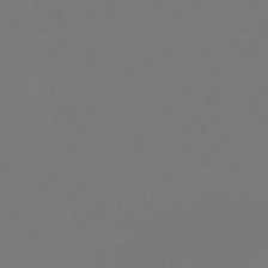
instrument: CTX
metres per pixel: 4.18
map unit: eHb
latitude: -50.5574
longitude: 69.2753
